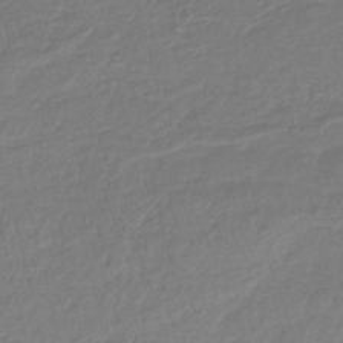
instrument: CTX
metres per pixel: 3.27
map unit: lHb
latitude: -40.8219
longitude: 76.0661
